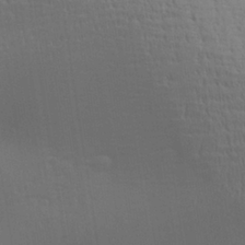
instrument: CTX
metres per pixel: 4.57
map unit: Aa
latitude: 28.8947
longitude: -139.4615
